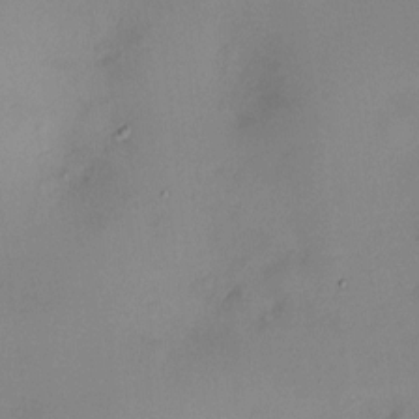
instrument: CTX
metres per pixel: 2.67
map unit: HNhu
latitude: 5.7261
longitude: 9.2565
